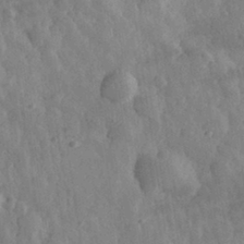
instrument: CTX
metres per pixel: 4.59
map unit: eHh
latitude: 31.6883
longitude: -79.4994
